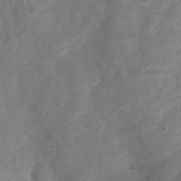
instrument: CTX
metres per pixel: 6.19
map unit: Nhu
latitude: 7.0836
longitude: -23.5371
